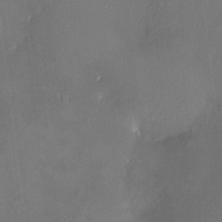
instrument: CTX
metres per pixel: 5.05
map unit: HNhu
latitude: 7.3860
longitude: 7.9745
